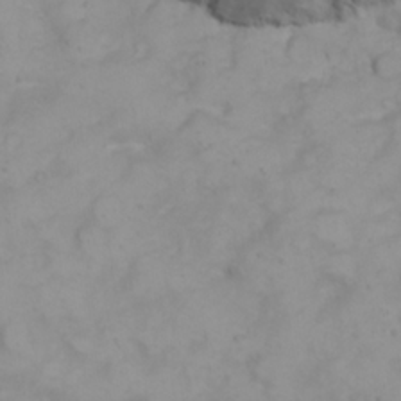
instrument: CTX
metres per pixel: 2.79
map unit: eHh
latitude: 23.0836
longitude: -60.1578
